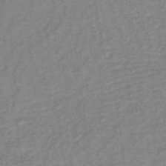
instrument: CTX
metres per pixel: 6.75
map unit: lHb
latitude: -33.7856
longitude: 65.0676
